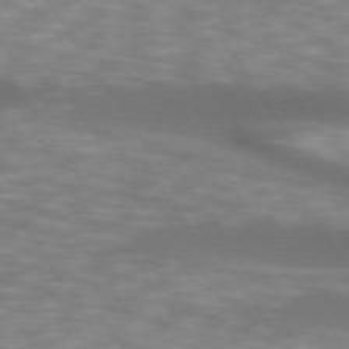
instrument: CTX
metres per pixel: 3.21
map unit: lApd
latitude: 74.2334
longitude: -53.9717
